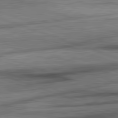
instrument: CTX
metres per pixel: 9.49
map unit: lApd
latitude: 82.3278
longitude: -163.0837
